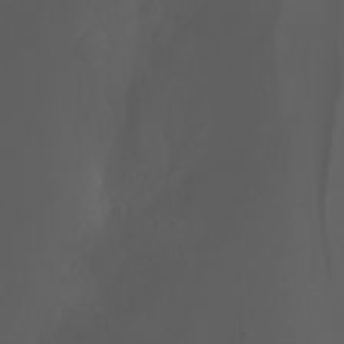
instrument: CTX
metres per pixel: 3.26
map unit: Nhu
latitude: -1.5966
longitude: -75.2915
